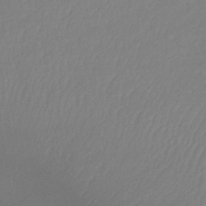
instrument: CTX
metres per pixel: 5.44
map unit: lHb
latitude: -36.1794
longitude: 69.0486
